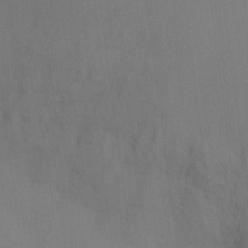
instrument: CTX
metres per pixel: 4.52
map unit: Nhu
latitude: -16.9353
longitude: -49.3482
